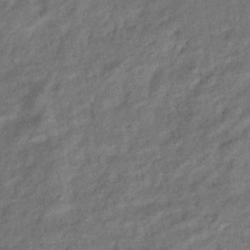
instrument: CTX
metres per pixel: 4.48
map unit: eHb
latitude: -39.7667
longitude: 80.3495
